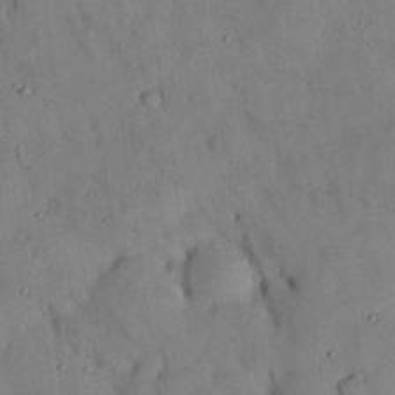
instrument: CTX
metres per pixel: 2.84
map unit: Nhu
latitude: 28.2900
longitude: -72.4223
